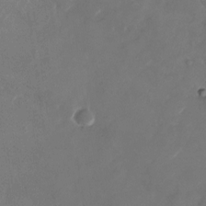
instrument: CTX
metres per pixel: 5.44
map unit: Nhu
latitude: -29.0109
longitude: -71.2159
